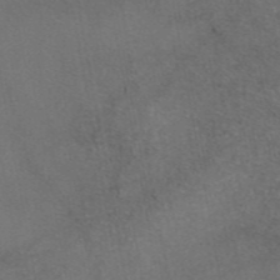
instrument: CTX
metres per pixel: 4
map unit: eAb
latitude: 46.7813
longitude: 108.1795
